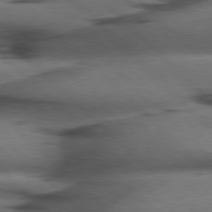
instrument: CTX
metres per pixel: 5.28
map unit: Hpe
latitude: 77.3103
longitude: -155.1970
